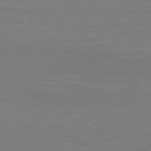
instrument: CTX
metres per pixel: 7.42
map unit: Hpe
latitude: 78.6302
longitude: -121.1970
